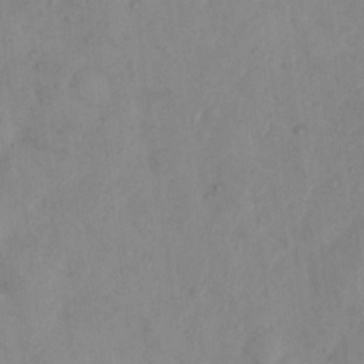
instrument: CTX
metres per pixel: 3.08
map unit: Hto
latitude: 7.1025
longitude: -60.1011
